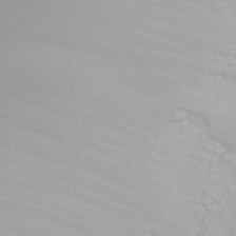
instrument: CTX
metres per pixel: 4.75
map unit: Nhu
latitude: -7.5777
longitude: -89.6883
